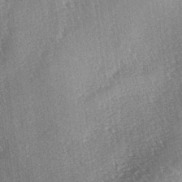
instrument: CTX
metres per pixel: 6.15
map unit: lAa
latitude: -4.3306
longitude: -126.3845
